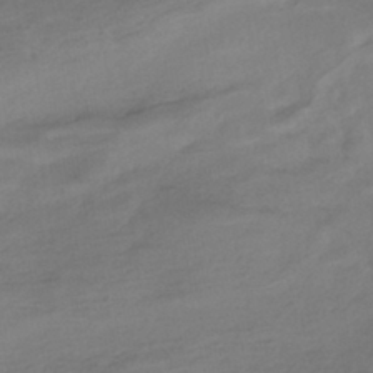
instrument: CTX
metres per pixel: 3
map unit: HNhu
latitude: -40.8030
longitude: 95.5777
